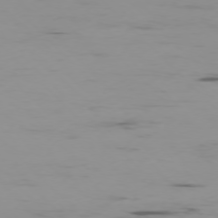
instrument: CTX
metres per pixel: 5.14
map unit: Ap
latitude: -76.9164
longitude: -82.4601
